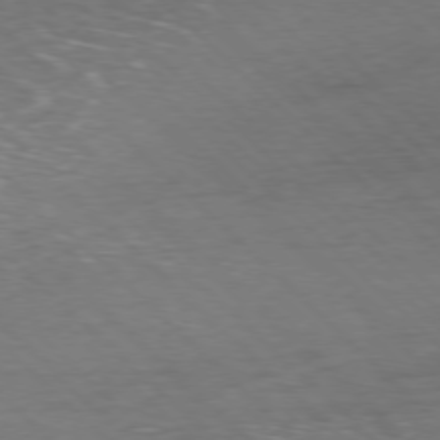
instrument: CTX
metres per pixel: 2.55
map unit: Hpe
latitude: -77.7289
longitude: 15.3510
